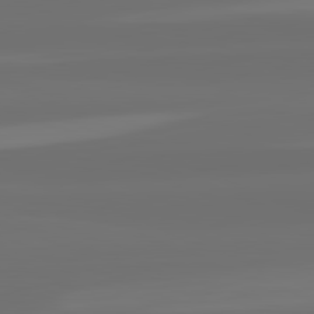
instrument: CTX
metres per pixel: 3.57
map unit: lApd
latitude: 82.3467
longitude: -167.3103
